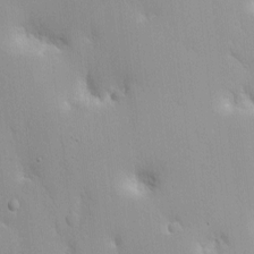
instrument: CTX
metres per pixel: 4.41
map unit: Nhe
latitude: -2.2361
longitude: -59.0459
